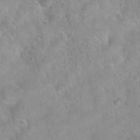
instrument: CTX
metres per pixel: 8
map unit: Nhu
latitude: 30.4034
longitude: -52.1578
